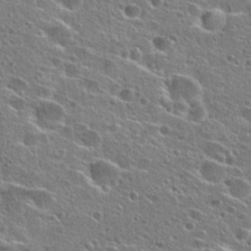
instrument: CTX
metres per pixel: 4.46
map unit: Hto
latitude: 25.9150
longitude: -45.8583
